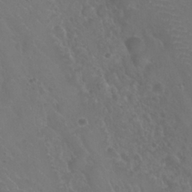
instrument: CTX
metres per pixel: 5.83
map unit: Nhu
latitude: 28.6868
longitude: -55.5938
